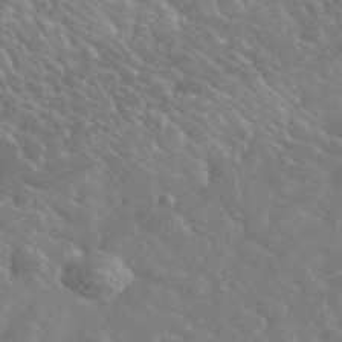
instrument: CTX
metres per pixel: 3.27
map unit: lHvf
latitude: 37.1403
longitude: -89.6883
